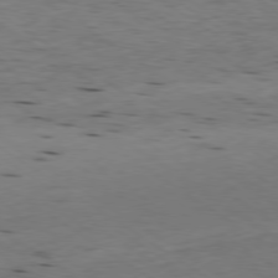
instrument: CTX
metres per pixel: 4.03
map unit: Ap
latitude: -79.5021
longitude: -100.9325
